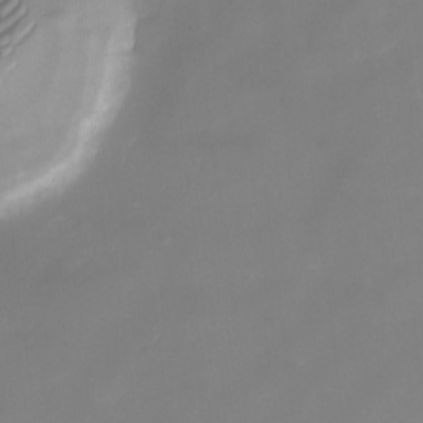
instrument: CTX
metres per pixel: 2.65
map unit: Nhu
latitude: -13.6722
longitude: -52.3656
